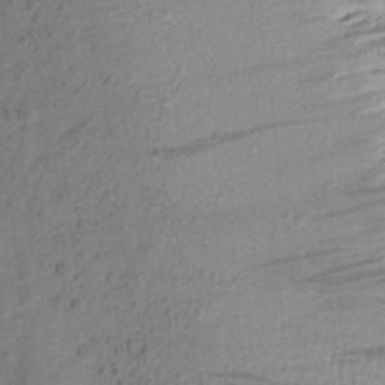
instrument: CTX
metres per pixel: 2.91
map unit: Aa
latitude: 16.3845
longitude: -146.7058
